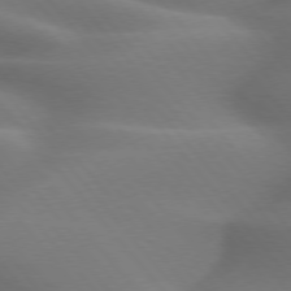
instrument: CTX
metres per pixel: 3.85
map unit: lApd
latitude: 75.7639
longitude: -60.8569
